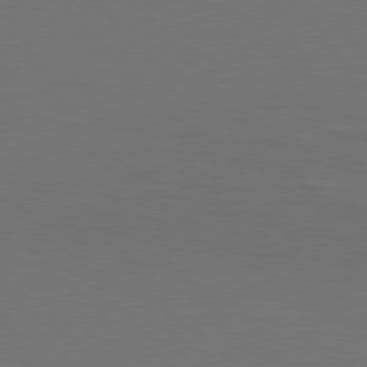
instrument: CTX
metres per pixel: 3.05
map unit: Hpe
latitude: 77.7260
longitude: -122.3467
